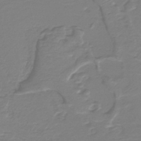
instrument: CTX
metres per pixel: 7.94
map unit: lHb
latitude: -42.4062
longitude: 52.3495
